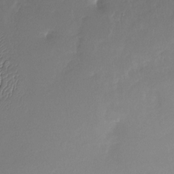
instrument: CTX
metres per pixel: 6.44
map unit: Nhu
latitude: -28.8219
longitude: -61.7260
